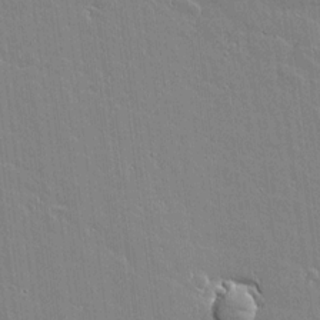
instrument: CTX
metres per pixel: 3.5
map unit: lAvf
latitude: 16.5357
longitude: -127.6505
